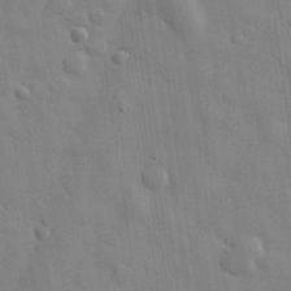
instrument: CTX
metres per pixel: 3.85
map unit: eHh
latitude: 29.0458
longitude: -74.9703
